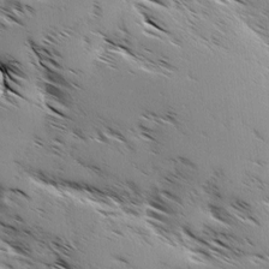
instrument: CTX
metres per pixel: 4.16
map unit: Ave
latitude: 0.4412
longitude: -111.0837
